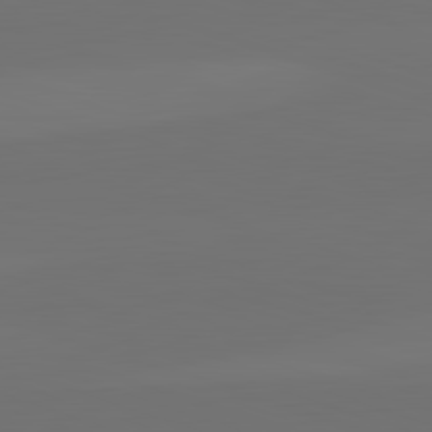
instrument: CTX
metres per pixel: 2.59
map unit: lApd
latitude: 82.5356
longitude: 144.4062
